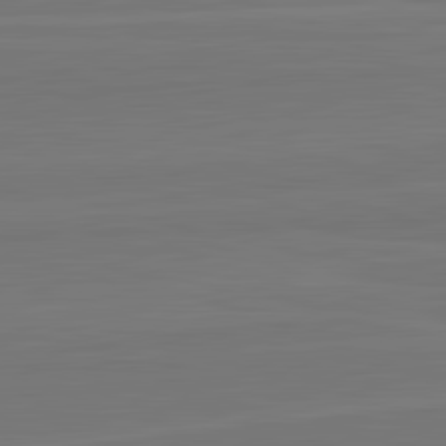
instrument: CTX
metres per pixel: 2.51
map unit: lApd
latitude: 82.4978
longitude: 164.0850
